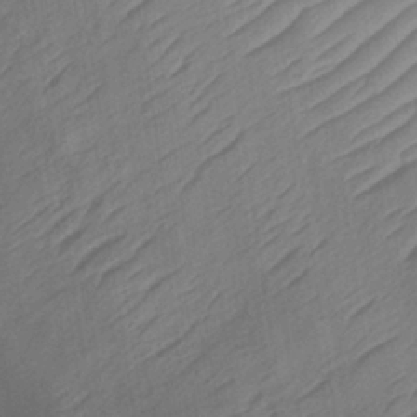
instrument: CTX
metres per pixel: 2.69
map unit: lHb
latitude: -34.4818
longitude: 66.8786
